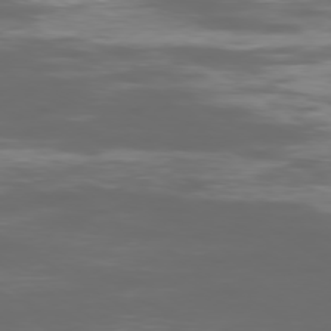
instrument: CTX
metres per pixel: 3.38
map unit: Ap
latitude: -79.2376
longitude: -74.3089
